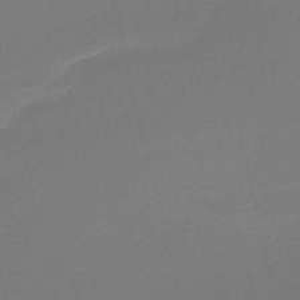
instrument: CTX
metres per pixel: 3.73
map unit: HNb
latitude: -50.8408
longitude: -41.7827
